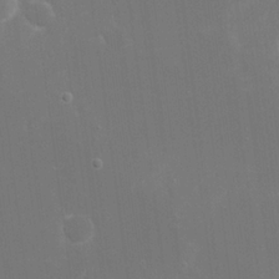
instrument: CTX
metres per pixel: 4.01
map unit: eHh
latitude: 19.7827
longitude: -69.4804
